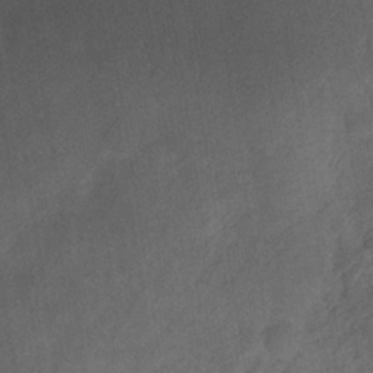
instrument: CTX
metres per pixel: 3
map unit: eHb
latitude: -32.6708
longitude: 71.8989
